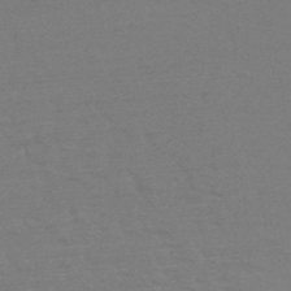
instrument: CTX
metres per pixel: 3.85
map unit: HNb
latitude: -48.8786
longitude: -48.6490
